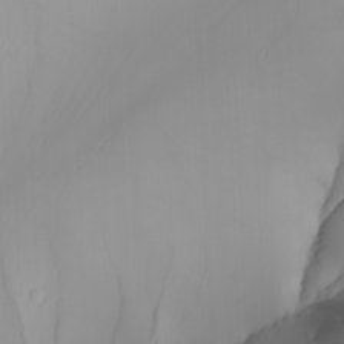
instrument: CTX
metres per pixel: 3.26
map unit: Nhu
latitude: -4.3873
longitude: -91.9339
